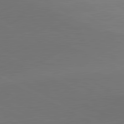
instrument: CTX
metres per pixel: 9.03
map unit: lApd
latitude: 81.5182
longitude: 146.3306
